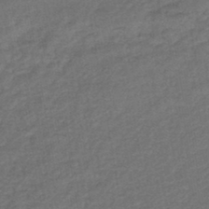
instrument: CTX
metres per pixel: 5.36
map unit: eHb
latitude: -43.3887
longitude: 83.2565
